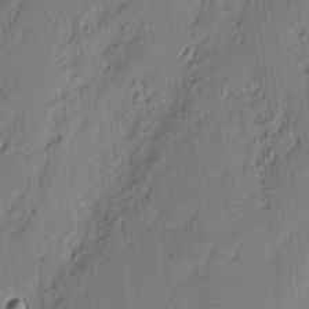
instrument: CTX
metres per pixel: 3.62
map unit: eHh
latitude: 2.6301
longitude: -77.1781
